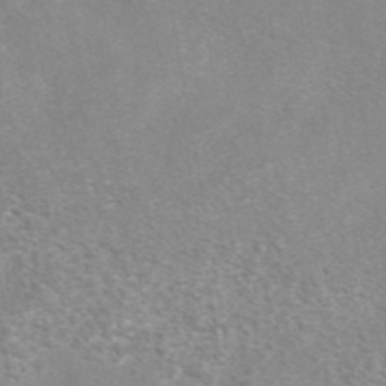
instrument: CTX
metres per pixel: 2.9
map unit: eAb
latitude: 42.5546
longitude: 107.0487
